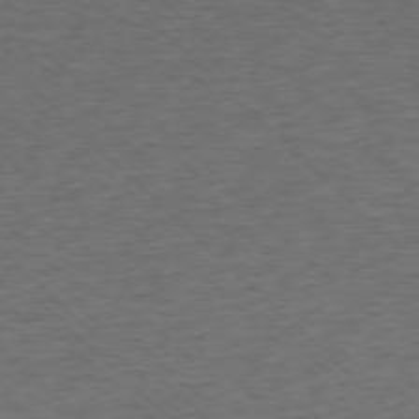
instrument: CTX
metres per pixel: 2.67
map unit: Ap
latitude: -77.3510
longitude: -94.0822
